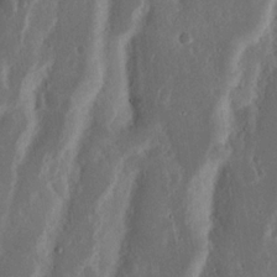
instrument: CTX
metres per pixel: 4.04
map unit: Nhu
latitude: 15.9717
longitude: -73.9339
